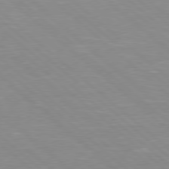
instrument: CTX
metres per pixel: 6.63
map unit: Hpe
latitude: 78.0444
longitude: -140.6679
